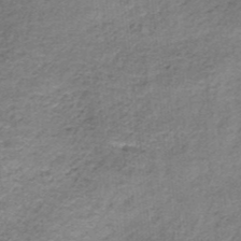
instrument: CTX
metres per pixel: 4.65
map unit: lHb
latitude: -36.3495
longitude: 60.8219
